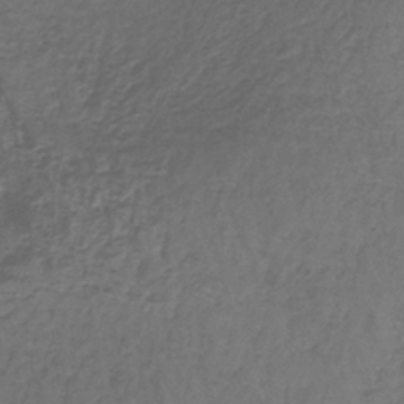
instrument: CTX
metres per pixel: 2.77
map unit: lHb
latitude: -37.9556
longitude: 61.3888
